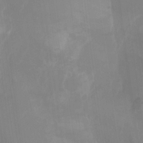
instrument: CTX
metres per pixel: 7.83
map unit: Ht
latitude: -14.9731
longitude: -56.4978
